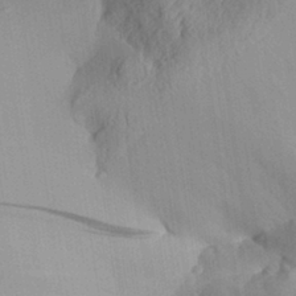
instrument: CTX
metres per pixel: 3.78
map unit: Aa
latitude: 30.7625
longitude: -133.0081
